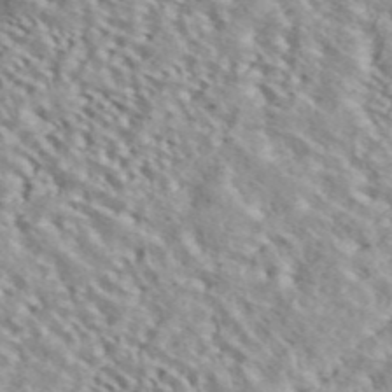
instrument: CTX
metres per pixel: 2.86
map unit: ANa
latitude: 45.0270
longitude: 36.9730
